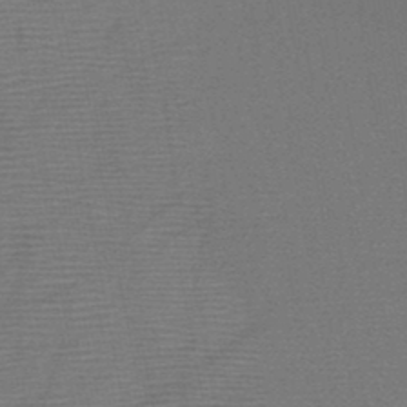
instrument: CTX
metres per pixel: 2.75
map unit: HNb
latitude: -46.1983
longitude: -40.2711
